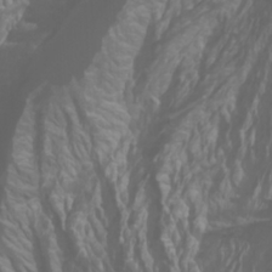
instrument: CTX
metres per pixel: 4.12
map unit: Htu
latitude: -0.7275
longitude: -76.4412
